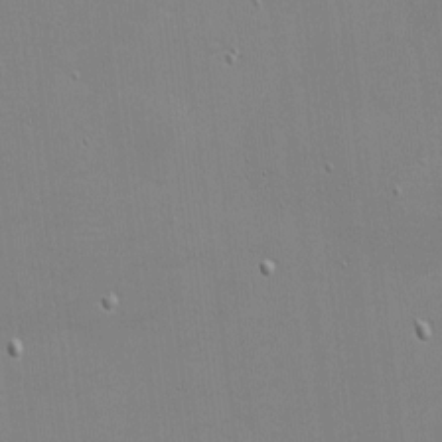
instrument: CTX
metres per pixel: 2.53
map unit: eHh
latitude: -3.0675
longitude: -80.3278
